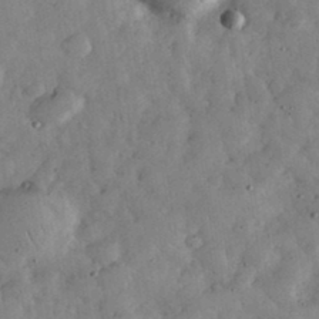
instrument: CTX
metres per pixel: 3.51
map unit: eHh
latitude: 34.0633
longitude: -69.3860
